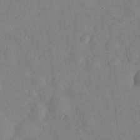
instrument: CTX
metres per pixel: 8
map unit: eHh
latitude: 30.9136
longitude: -71.3670
